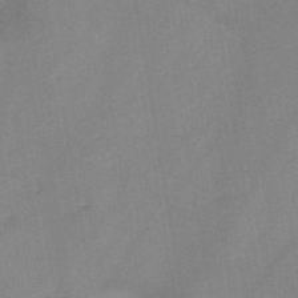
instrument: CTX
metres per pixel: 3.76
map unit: HNb
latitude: -45.5588
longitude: -38.1767
